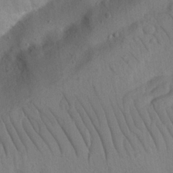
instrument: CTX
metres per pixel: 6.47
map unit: Nhu
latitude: 22.7435
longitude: -74.2523
